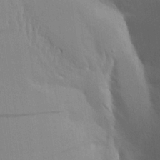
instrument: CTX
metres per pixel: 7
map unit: Aa
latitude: 17.0458
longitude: -148.9892
